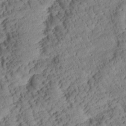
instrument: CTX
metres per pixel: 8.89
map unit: Htu
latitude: 1.1970
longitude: 175.8233
